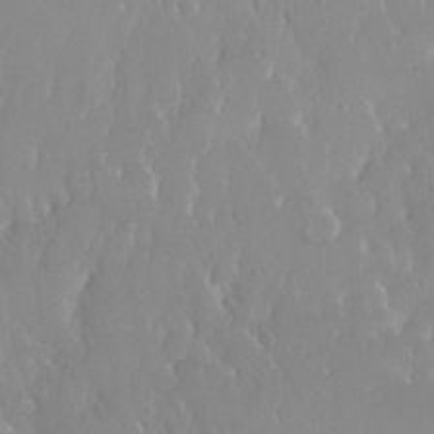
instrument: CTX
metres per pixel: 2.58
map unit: Nhu
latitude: 30.1389
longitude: -57.7449
